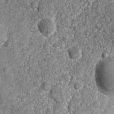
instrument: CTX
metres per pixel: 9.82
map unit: Ave
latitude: -10.5574
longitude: -119.6883
